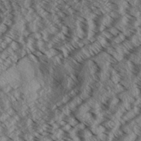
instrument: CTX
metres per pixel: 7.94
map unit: Aa
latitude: 32.1011
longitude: -137.5749
